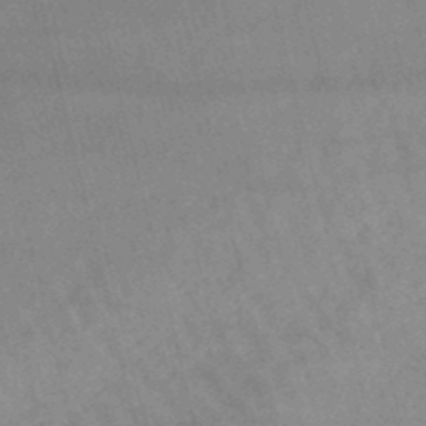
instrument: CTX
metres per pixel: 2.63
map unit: lHb
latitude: -46.9352
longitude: 76.2362
